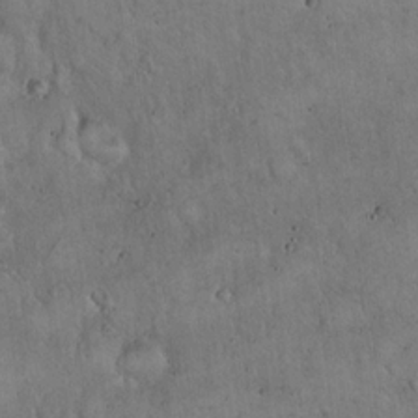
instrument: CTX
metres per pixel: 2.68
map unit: Hto
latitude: 16.6868
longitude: -59.8017
